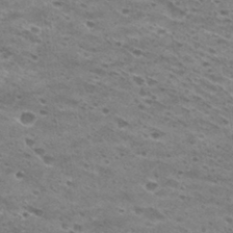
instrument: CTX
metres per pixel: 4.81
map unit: Hto
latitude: 30.3468
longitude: -46.2901
